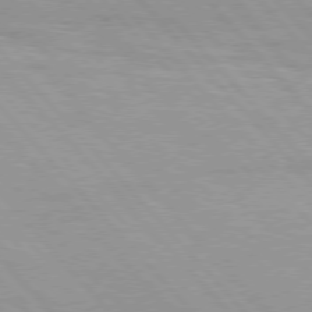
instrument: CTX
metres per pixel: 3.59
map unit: Hpe
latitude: 76.0444
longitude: -154.2711
